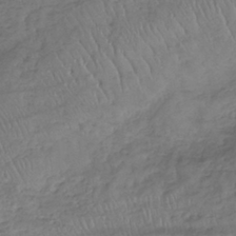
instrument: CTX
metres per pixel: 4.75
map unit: lHb
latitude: -37.4643
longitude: 68.1983
